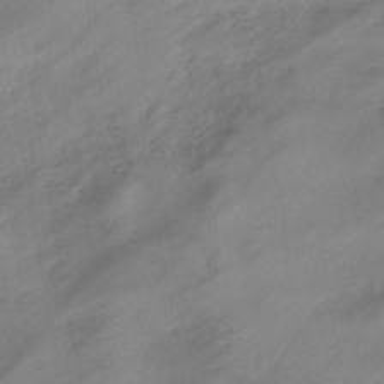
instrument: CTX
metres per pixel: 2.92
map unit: eHb
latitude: -43.8611
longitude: 85.5777
